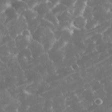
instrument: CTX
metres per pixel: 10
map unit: eHh
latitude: 34.4412
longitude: -62.4223
